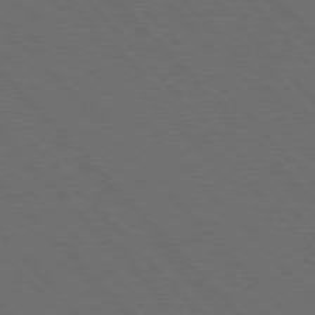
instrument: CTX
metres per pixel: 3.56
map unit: Hpe
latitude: 76.8569
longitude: -163.6505
